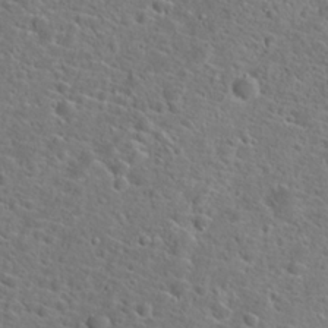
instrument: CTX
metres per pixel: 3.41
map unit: Hto
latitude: 23.0647
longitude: -45.1214
